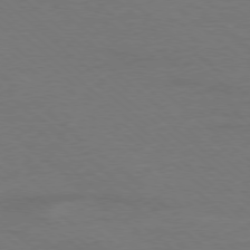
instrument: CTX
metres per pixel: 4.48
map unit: Ap
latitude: -78.6140
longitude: -85.7072
